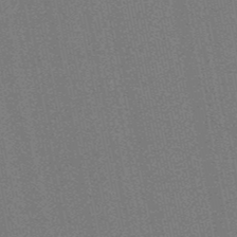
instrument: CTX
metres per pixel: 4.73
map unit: eHb
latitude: -50.1795
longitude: 79.1809
